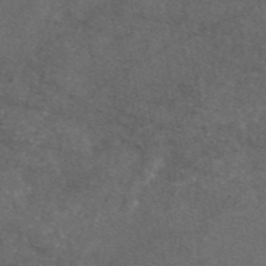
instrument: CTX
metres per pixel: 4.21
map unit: eAb
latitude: 47.6883
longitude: 112.2740
